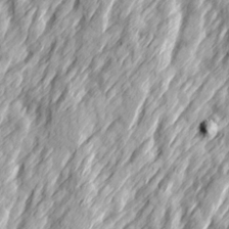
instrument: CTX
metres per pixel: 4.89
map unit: Ave
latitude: 15.1404
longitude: -136.5357
